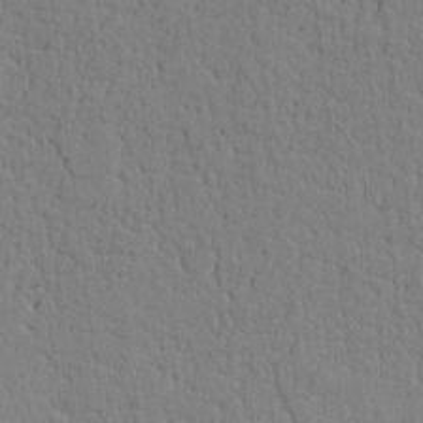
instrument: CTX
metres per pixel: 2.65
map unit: Htu
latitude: 0.1766
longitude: 172.0283
